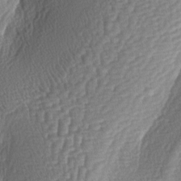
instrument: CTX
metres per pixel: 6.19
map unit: lAa
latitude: -3.8422
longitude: -127.9150
